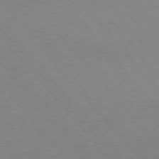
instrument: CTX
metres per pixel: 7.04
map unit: Ap
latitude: -76.1417
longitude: -87.0269
